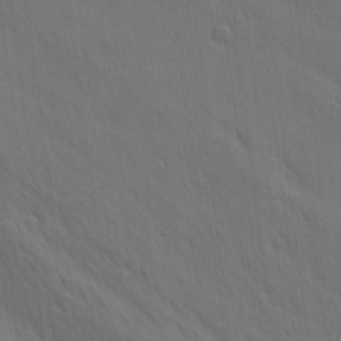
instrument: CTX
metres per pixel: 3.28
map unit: lAa
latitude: 21.9528
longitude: -138.3845
